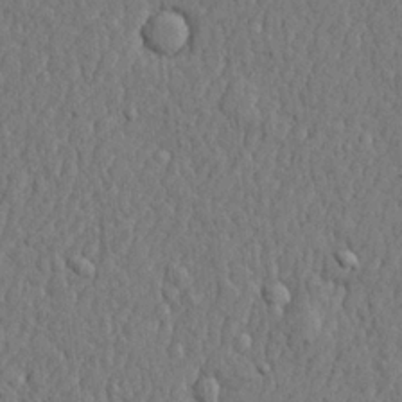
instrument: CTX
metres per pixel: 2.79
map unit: lHvf
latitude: 22.5924
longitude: 142.6518
